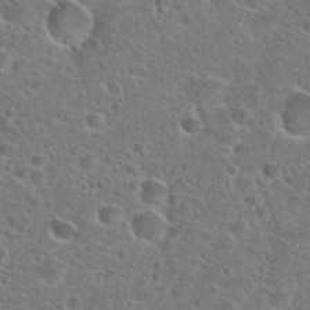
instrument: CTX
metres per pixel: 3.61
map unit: Hto
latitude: 24.1577
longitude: -46.8380
